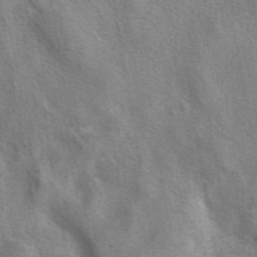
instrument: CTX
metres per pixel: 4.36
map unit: eAb
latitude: 40.6301
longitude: 106.9164
